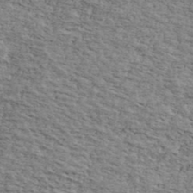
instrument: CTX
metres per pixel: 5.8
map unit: Ave
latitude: 41.4237
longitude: -109.8016
